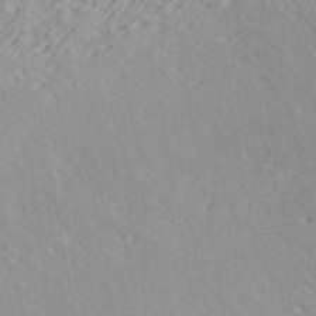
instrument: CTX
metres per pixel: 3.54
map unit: ANa
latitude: 40.3845
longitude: 30.5951
